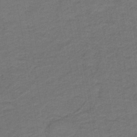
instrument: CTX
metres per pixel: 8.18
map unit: HNb
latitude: -43.1998
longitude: 51.8989
